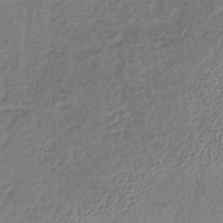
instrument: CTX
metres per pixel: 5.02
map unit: lHb
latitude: -38.0850
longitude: 68.6896
